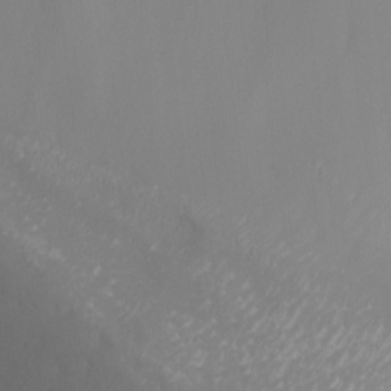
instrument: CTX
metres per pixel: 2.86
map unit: Nhu
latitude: -7.5588
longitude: -75.9717
